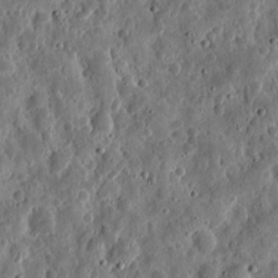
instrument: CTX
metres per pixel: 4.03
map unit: eHh
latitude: 10.5735
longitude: -73.7828
